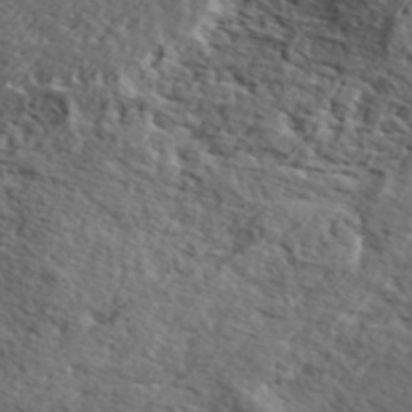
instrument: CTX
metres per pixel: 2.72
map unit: ANa
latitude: 43.2726
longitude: 46.5007
